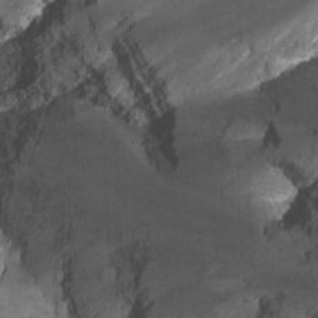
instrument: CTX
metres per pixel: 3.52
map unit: Nhu
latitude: -13.5777
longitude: -56.7624
